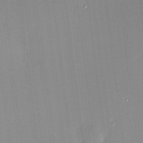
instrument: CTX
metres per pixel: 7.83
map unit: HNhu
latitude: 7.2726
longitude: 7.5399
